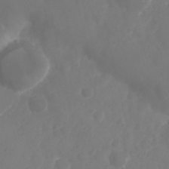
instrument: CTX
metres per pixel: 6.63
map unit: Nhu
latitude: 25.5749
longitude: -62.6491
